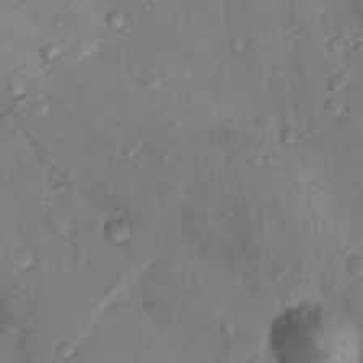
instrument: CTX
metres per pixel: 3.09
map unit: Nhu
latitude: 9.3104
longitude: -25.5938
